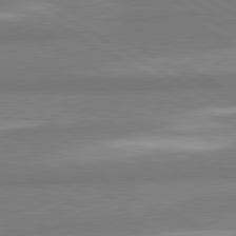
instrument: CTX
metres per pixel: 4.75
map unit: lApd
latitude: 80.8569
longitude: -178.4034
